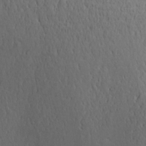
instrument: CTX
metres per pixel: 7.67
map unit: Aa
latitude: 25.8394
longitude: -142.3467
